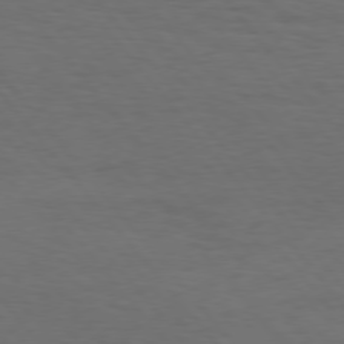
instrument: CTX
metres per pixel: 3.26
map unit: Hpe
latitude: 75.6694
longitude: -131.6883
